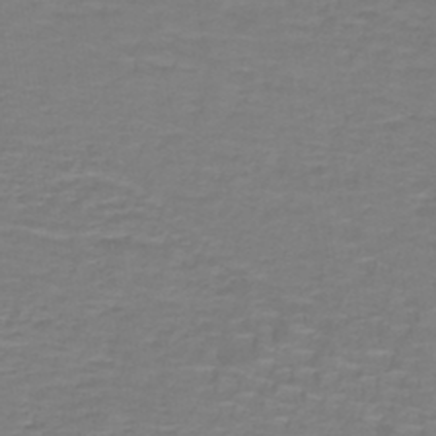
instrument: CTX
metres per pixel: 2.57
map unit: lHb
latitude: -42.1227
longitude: 57.0108
